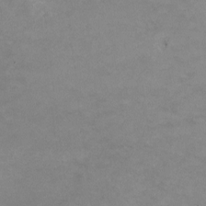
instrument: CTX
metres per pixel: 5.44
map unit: HNhu
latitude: -1.2376
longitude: -4.4601
